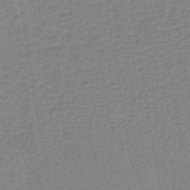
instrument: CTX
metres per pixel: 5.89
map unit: lHb
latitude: -40.4629
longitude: 60.5763
